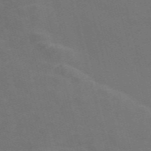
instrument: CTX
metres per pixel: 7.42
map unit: Nve
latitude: -58.3306
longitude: 57.0108
